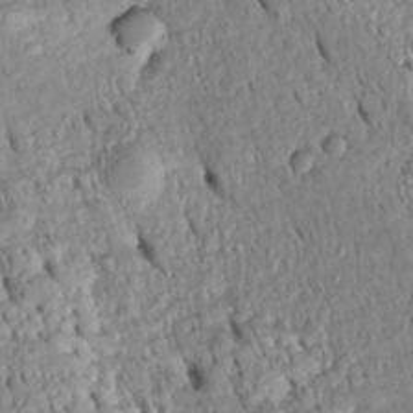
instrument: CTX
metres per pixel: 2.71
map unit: Htu
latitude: -5.1998
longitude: 153.0108
